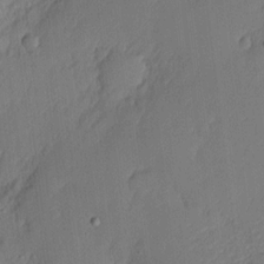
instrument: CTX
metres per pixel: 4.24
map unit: Nhu
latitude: 1.7827
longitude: -76.6490
